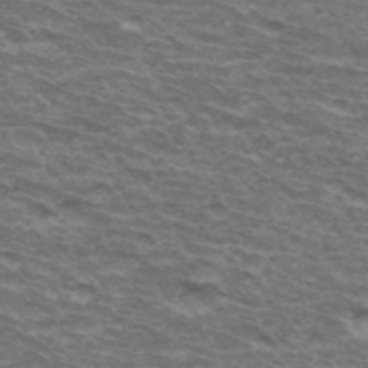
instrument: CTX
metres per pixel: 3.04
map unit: Hto
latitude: 34.4223
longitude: -42.4979
